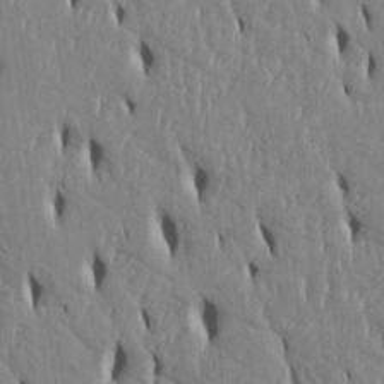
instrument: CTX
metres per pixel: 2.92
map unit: Htu
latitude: 3.0836
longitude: 151.1620
